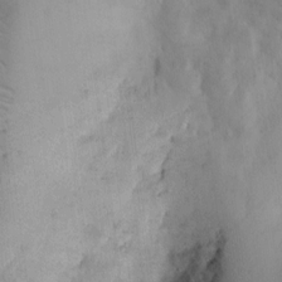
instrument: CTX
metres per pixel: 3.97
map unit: eHh
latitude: 11.9717
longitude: -61.6883
